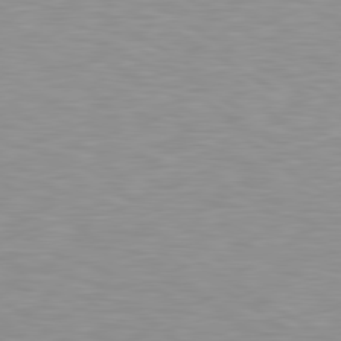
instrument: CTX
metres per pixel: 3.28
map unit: lApd
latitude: 79.3293
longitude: -88.3846
